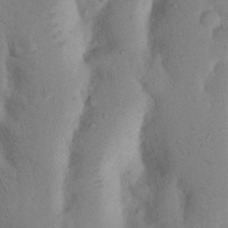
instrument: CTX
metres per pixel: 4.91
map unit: Nhu
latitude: 17.3860
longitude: -75.7261
